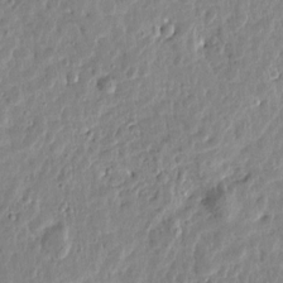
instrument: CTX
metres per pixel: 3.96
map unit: Htu
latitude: 1.9150
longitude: -178.7436
